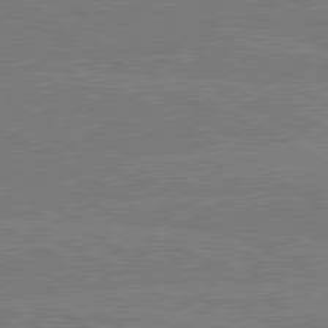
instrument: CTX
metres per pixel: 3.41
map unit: lApd
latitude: 80.6679
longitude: -127.0270
